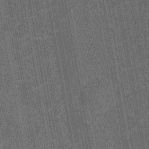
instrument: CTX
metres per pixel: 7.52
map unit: Nhu
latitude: -12.4440
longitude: -21.6694
